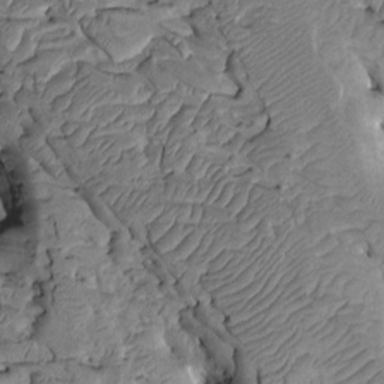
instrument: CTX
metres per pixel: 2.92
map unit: Htu
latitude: -1.8801
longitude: 149.3888
